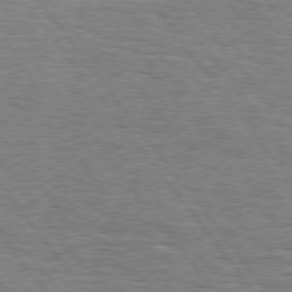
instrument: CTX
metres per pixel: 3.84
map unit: Hpe
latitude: 74.9703
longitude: -138.4979
